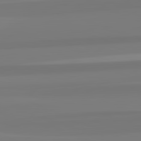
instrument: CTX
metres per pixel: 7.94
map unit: lApd
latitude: 82.7435
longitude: 172.8408
